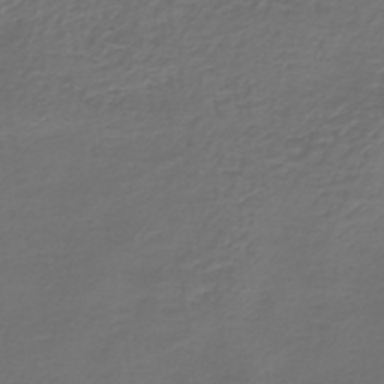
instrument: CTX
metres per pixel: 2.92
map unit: HNb
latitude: -43.8422
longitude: 50.3117
